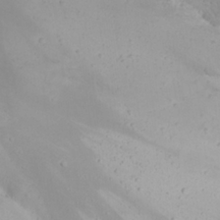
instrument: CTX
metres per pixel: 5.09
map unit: Nhu
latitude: 22.8380
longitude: -66.1955
